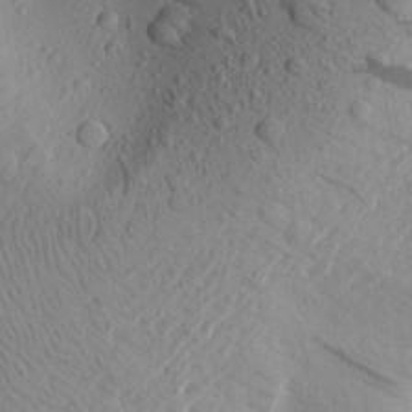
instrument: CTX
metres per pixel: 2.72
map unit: Aa
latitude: 23.8205
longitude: -144.7246
